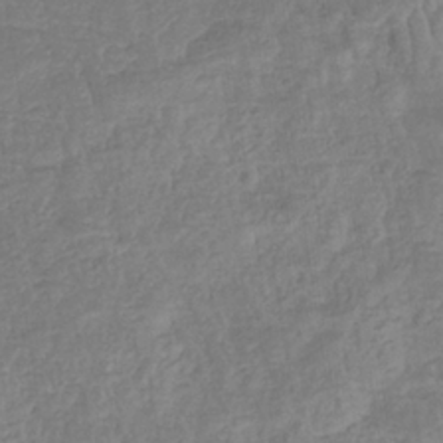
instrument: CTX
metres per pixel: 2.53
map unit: eHb
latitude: -34.3117
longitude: 76.9353
